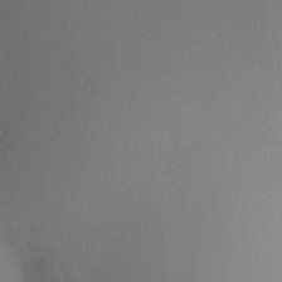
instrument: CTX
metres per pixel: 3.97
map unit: HNhu
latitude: 9.1403
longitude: 14.1417
